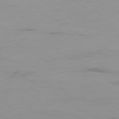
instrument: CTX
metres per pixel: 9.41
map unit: Ap
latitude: -79.9745
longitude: -102.1578
